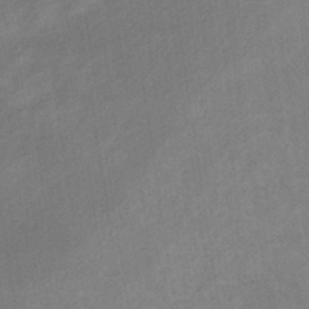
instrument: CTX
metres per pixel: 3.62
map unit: lHb
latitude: -36.4062
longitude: 72.2172
